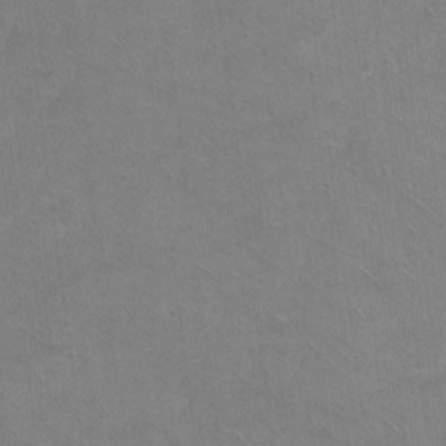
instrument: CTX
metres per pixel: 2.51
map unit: Ht
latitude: 1.2726
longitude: -32.6113
